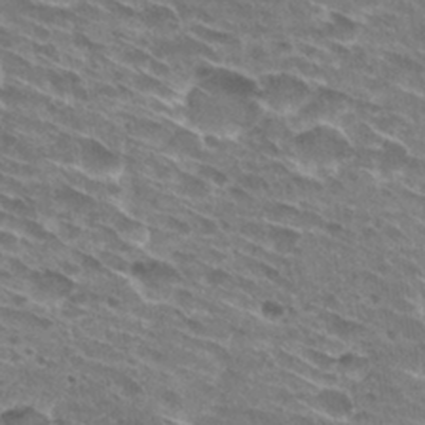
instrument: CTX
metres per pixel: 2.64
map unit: Hto
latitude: 29.2159
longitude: -44.8191
